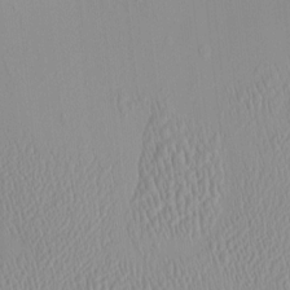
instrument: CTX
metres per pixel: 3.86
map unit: eHh
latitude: -4.4818
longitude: 15.3510
